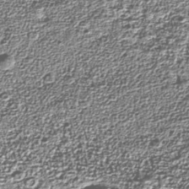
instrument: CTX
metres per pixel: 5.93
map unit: Nhu
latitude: -39.2187
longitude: -83.8394
